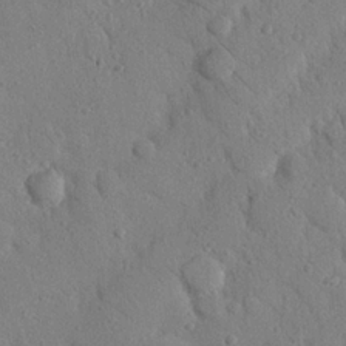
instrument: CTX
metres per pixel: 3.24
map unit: Nhu
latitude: 22.1389
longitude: -75.7450
